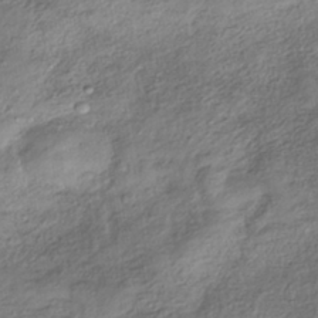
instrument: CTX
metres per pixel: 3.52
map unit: HNhu
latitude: -40.6518
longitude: 107.4266
